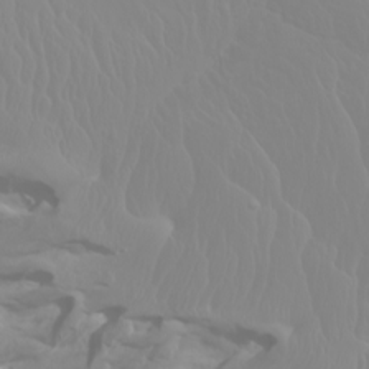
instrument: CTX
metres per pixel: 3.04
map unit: Htu
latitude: -4.4818
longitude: -88.8758
